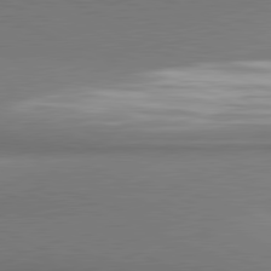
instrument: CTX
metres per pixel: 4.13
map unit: lApd
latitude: 81.4426
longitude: 162.1228
